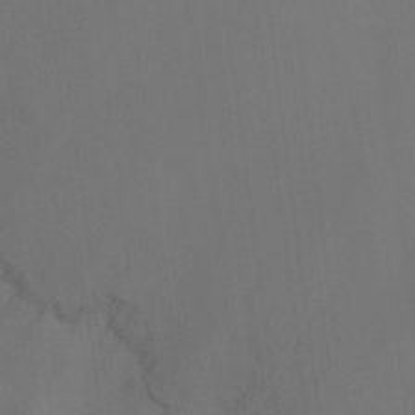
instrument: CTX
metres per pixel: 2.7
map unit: Hto
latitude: -10.7841
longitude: -40.4789
